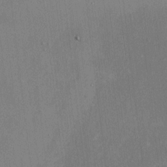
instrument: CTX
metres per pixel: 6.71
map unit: HNhu
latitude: -1.1243
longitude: -7.3482
